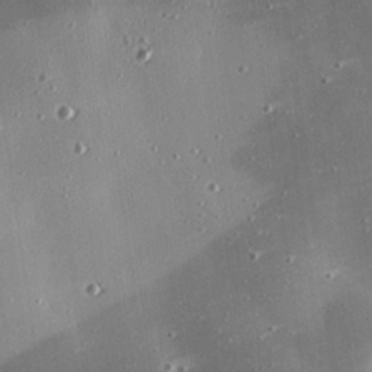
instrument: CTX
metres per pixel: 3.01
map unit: eHh
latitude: 24.3845
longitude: -89.8584
